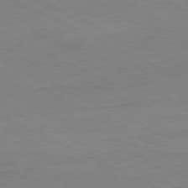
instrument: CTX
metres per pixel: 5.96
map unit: Ap
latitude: -77.8422
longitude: -74.0633
